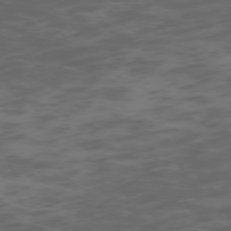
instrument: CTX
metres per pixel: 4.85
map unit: Hpe
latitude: -73.6344
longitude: 7.0297
